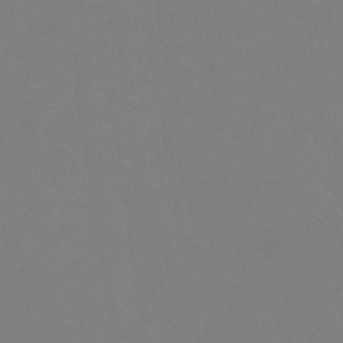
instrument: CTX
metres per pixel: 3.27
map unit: lHb
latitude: -38.2362
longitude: 74.3685
